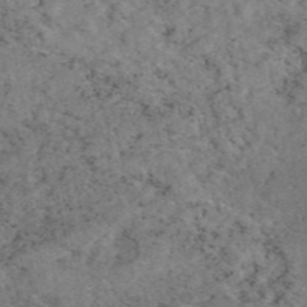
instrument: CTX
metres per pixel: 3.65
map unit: eAb
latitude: 48.7246
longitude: 106.9164
